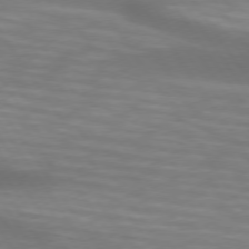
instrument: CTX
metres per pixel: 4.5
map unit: lApd
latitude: 74.4412
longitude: -53.9528
